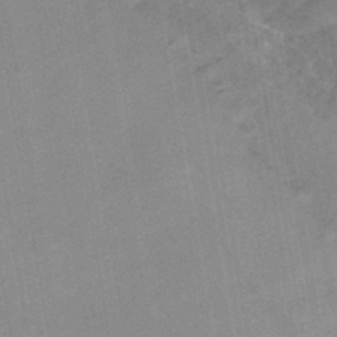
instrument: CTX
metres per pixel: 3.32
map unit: HNhu
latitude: -42.5006
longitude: 91.6911
